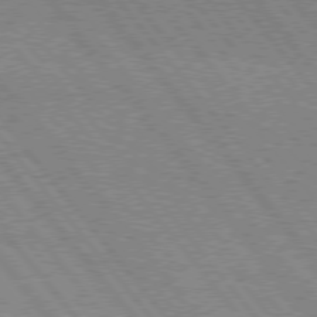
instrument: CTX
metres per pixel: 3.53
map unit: Hpe
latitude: 75.8205
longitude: -149.8772
